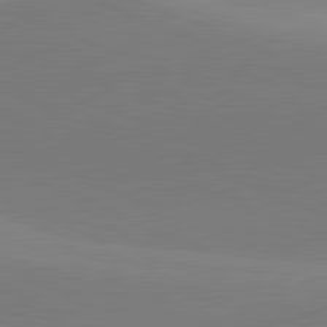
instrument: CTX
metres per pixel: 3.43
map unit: lApd
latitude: 82.0822
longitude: 137.3509
